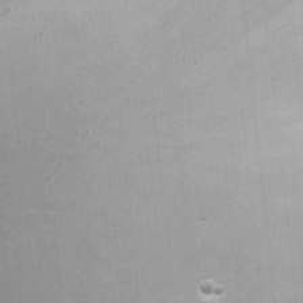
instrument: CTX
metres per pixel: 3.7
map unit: Nhu
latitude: -1.0109
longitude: -14.9136
